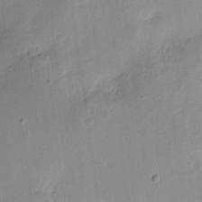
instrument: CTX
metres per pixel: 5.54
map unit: eHh
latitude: 9.4804
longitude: -71.1025
